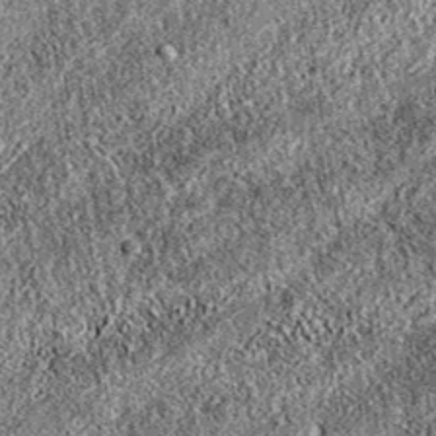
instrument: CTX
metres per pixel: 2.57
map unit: eAb
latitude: 37.2537
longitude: 111.7856
